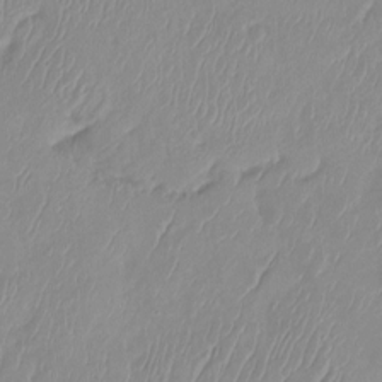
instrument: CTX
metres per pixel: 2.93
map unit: Ht
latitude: -14.1984
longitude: -50.8380
